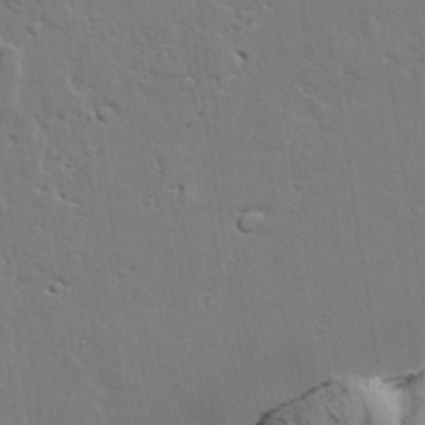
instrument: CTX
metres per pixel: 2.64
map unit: lAvf
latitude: 23.5560
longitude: -110.3467
